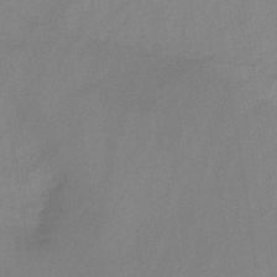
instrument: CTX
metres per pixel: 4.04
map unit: HNb
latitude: -45.4077
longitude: -39.0269
